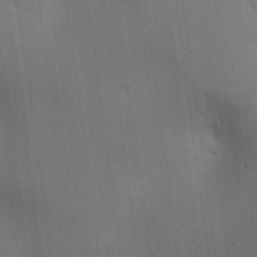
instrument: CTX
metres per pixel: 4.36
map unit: lAa
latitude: 11.9717
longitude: -108.3467
